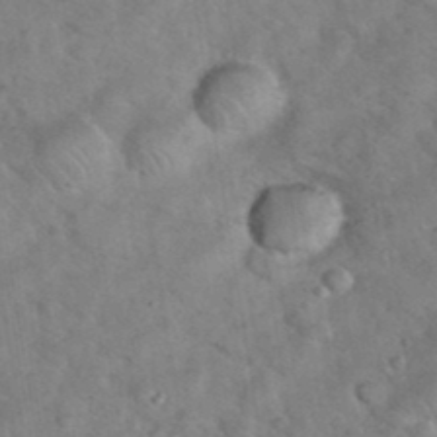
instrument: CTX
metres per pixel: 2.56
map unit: eHh
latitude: 37.5938
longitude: -65.1970
